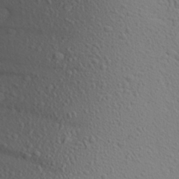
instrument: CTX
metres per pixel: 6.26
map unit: Aa
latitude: 24.4034
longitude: -147.1781
